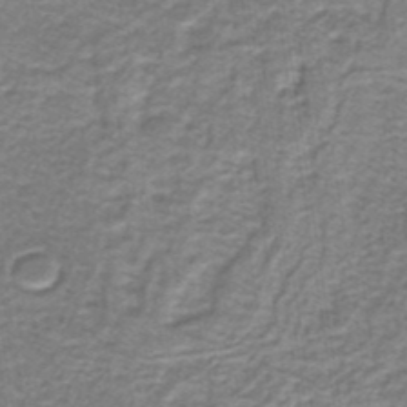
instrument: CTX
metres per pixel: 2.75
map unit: lHb
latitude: -40.4251
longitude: 55.7856
